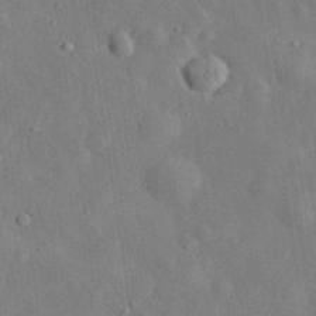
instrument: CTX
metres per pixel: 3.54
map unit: eHh
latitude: 32.3278
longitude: -77.6694
